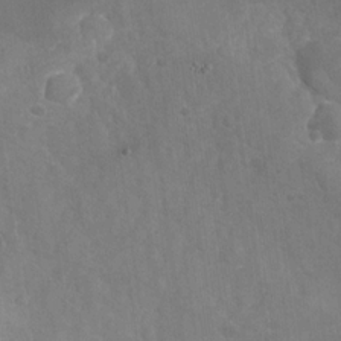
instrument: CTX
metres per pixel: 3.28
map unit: Nhu
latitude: -27.7288
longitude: -58.2145
